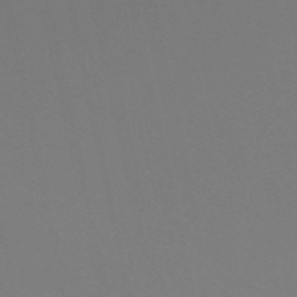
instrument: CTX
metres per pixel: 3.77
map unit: eHh
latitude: -53.1242
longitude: -25.2725
